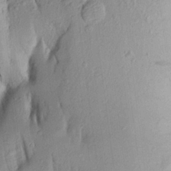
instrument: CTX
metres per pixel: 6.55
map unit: Aa
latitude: 19.0836
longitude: -148.8569
